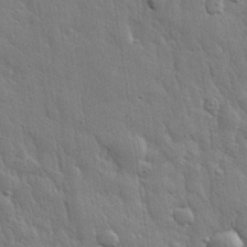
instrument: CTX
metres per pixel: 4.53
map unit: eHh
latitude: 31.4427
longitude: -79.0081
